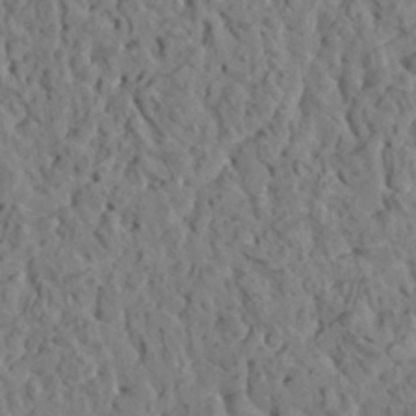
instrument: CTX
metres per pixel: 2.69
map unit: HNhu
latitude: 5.9339
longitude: -0.7435
